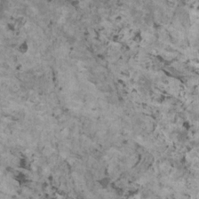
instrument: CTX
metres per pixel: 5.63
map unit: HNhu
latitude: 1.9906
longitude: 4.2928
